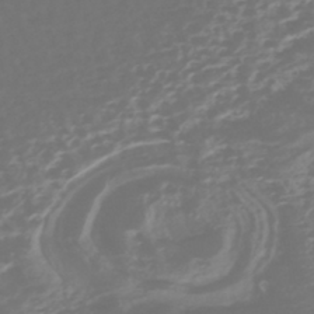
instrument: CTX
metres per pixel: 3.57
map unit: HNhu
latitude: -43.4265
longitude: 100.6707
